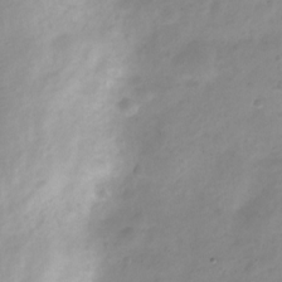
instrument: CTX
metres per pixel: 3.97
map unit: Nve
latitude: -23.9367
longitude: 105.7477
